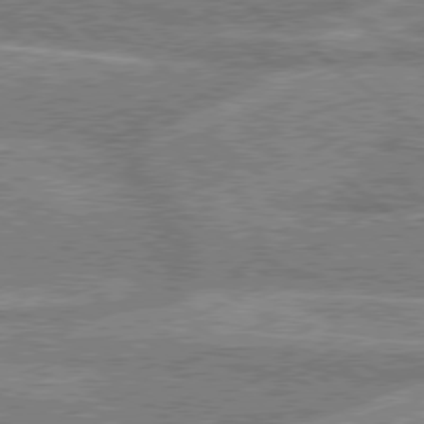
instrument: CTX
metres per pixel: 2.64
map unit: Hpe
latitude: 78.5924
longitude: -159.2348
